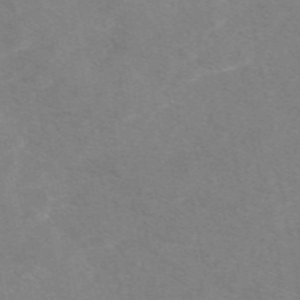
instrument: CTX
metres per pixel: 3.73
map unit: eAb
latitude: 48.5357
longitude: 119.1053
